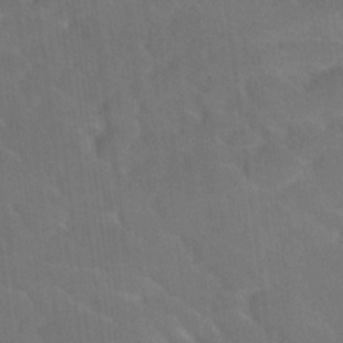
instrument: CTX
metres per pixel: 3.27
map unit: Ave
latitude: 18.6868
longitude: -136.3656
